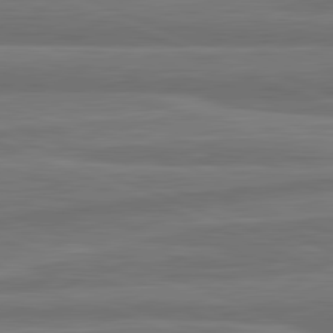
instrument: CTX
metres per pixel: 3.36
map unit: lApd
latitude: 81.9528
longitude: -171.3104
